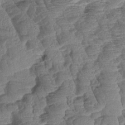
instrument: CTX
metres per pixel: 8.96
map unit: Aa
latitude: 8.4034
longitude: -133.4804
